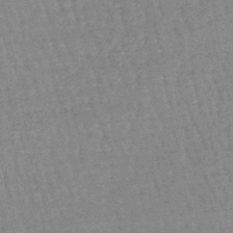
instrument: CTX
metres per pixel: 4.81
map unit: eHb
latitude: -45.3132
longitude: 80.2173
